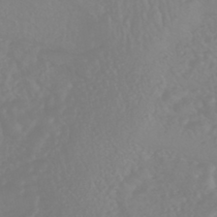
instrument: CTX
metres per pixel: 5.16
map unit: HNhu
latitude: -46.3117
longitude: 97.3321
